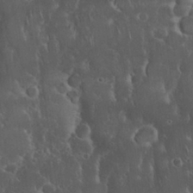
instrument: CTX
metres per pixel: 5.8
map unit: Nhu
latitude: 28.5734
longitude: -67.3670
